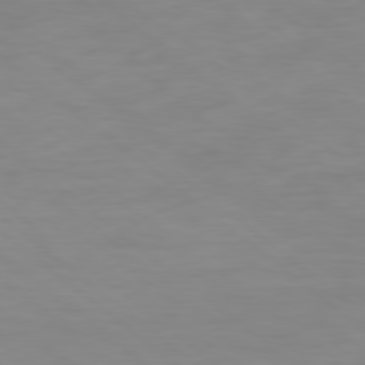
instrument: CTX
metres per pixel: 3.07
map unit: Ap
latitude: -80.0661
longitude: -68.6680
